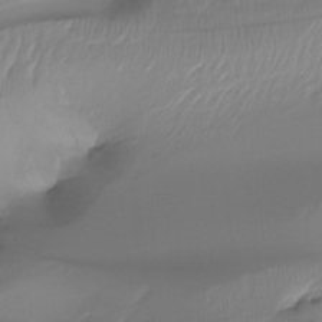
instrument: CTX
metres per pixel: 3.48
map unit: Htu
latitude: -15.3888
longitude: -46.5735
